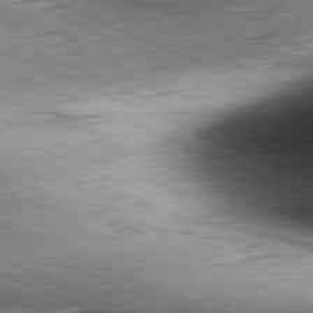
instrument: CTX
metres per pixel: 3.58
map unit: Hpe
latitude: -81.5777
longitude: 11.8611
